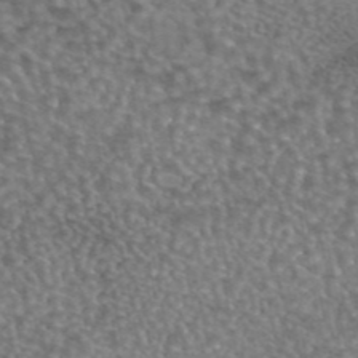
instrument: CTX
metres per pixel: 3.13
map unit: eAb
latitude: 44.6679
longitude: 108.0661
